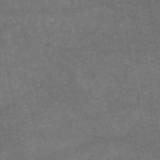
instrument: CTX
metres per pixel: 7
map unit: eAb
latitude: 47.4238
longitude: 125.4643
